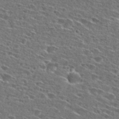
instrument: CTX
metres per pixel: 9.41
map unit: Hto
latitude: 27.0459
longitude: -46.7247
